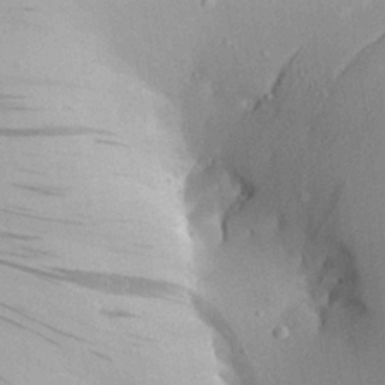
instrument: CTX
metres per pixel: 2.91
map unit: Aa
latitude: 25.1214
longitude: -135.4993
